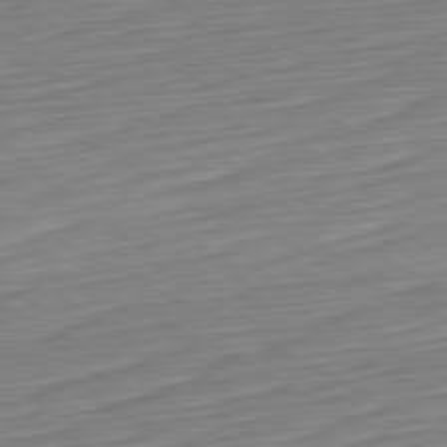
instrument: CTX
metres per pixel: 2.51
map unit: Hpe
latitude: -80.9164
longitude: 21.5777
